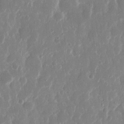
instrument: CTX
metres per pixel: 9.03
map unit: eHh
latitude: 12.8191
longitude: -71.9150
